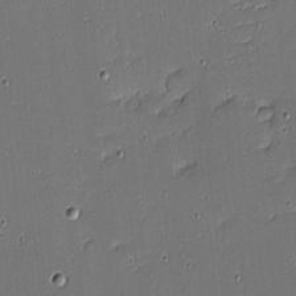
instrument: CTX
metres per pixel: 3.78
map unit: eHh
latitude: -3.9556
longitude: -82.2522
